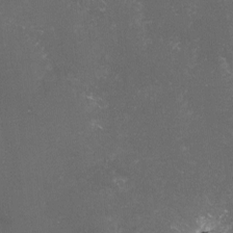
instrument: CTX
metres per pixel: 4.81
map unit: lHvf
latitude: -14.8597
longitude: -101.8961
